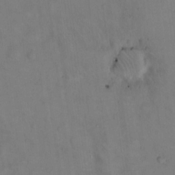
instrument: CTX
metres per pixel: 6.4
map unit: Hto
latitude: 14.1389
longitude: -60.1200
